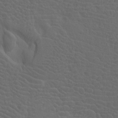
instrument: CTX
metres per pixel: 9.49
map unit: Htu
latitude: -7.7477
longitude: -66.8002
